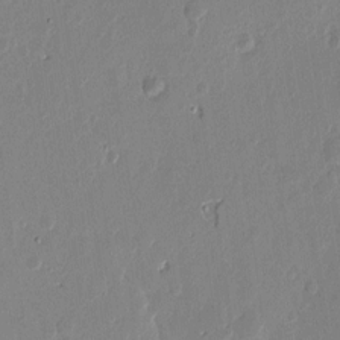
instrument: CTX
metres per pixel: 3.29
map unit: Htu
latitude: 1.6505
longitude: -178.5546
